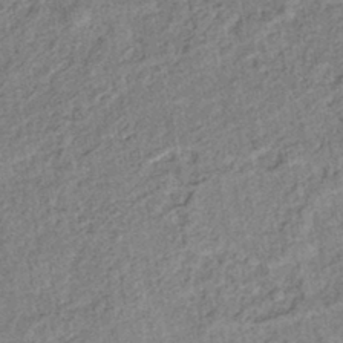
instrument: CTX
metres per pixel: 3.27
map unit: lHb
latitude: -41.1998
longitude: 62.9541
